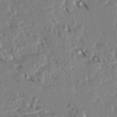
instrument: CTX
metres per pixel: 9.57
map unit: lAvf
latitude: 3.4048
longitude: -105.7450
